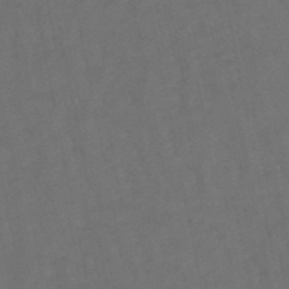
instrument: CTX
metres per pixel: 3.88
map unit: lHb
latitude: -47.5777
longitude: 81.1242
